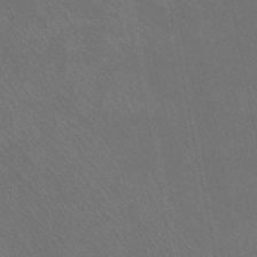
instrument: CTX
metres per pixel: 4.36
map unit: lHb
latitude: -43.7288
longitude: 74.9920
